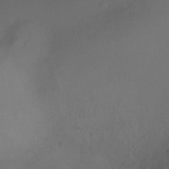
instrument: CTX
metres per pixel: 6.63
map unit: Ht
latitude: -10.8597
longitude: -28.4601
